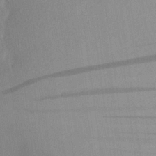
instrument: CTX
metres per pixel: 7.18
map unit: Aa
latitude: 21.4616
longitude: -146.8569
